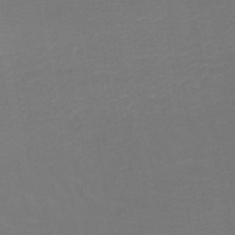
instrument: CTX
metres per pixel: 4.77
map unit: HNb
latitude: -49.2565
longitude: -46.2145
